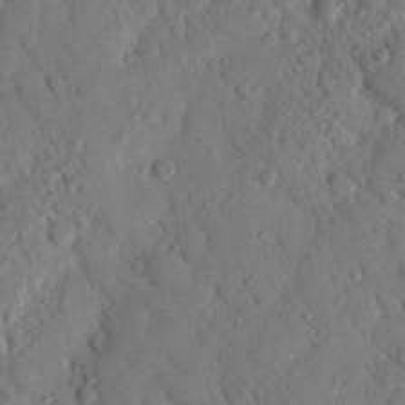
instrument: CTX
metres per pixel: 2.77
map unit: Nhu
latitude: 19.3670
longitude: -77.8016
